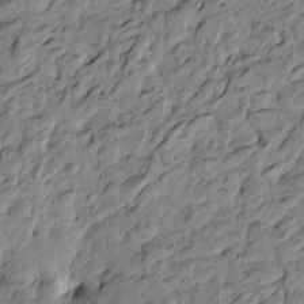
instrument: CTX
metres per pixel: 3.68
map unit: Htu
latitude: -3.6721
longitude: 178.8030
